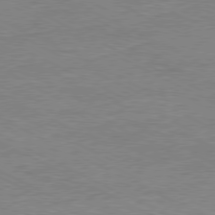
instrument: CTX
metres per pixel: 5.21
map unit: Ap
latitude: -80.7652
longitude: -85.2915
